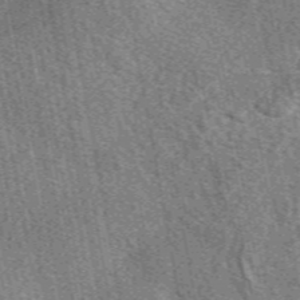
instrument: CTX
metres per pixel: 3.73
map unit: eAb
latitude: 50.0822
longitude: 115.3321
